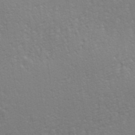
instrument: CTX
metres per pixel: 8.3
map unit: eHh
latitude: 34.3278
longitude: -133.1025
